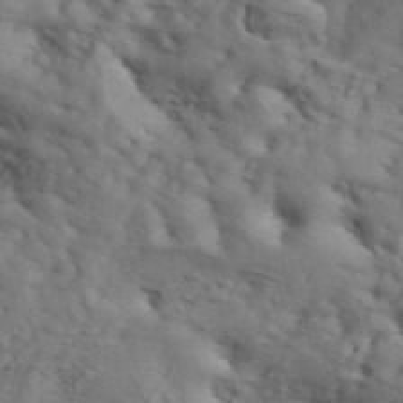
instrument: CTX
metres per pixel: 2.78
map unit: ANa
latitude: 42.7246
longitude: 55.4266
